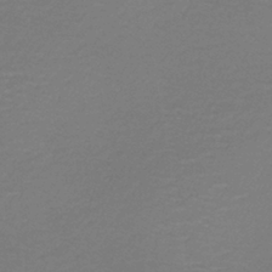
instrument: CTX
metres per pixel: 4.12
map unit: HNb
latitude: -37.9178
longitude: 55.1809
